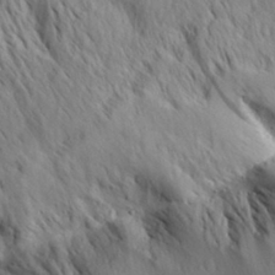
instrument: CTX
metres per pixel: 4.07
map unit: Aa
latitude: 30.2334
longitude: -138.4979
